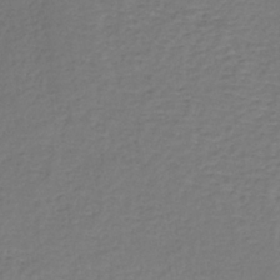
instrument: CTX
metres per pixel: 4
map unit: lHb
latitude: -35.2943
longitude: 66.5196
